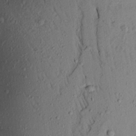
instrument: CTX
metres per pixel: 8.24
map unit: Aa
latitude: 17.4237
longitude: -148.4790
